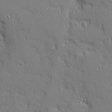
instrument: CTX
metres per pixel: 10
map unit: Ave
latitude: 11.0081
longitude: -101.7639
